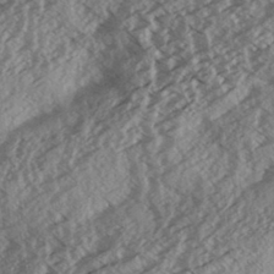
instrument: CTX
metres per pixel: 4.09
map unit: Aa
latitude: 33.0836
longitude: -140.1955
